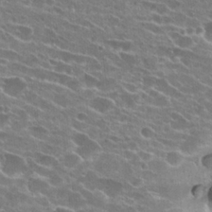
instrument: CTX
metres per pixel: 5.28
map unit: Hto
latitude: 24.6301
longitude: -43.0647
